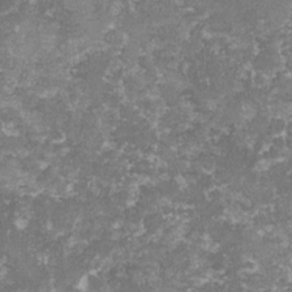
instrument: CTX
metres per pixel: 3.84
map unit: lHvf
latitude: -16.0283
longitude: -99.4615
